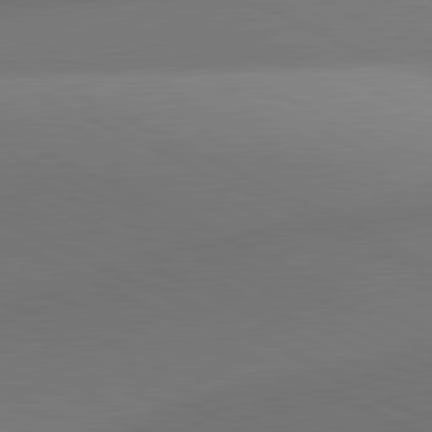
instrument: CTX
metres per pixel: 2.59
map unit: lApd
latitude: 81.2726
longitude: 134.5952
